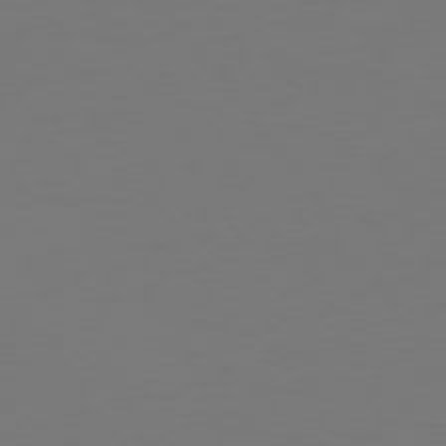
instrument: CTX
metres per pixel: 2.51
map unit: Hpe
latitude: 74.2145
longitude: -123.6694
